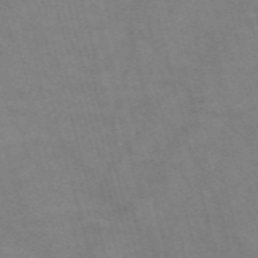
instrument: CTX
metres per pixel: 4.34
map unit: Nve
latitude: -58.3873
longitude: 66.6329
